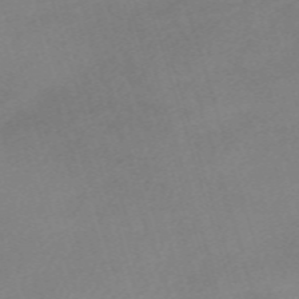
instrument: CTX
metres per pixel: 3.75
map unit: eHh
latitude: -61.4832
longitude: 49.5588
